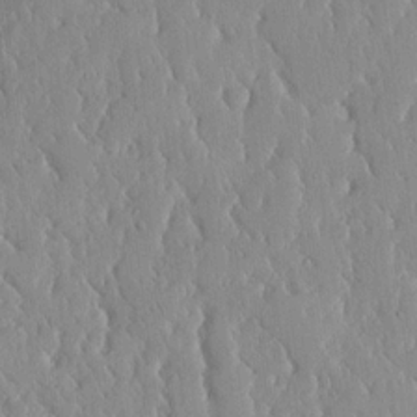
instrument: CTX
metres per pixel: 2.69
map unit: lHvf
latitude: 16.9136
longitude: -114.7813
